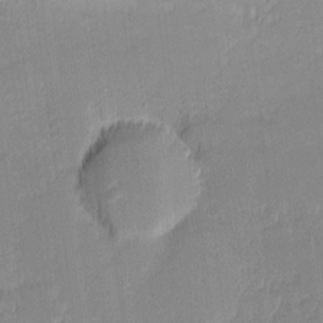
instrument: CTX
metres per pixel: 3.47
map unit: eHh
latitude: -1.1243
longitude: -83.6882
